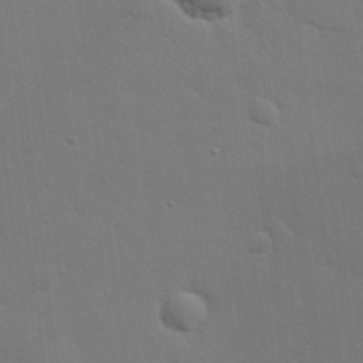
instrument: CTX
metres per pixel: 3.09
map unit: eHh
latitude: 26.3089
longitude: -81.7639
